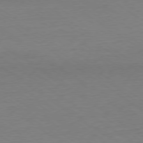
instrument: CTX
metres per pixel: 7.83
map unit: Ap
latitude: -79.3320
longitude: -96.4034
